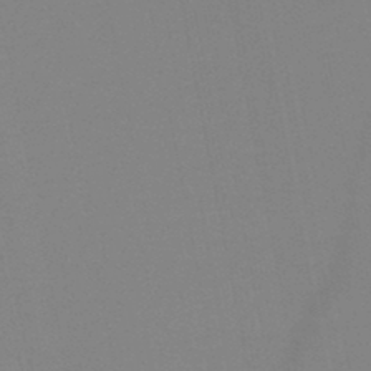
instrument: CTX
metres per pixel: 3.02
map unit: HNb
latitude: -46.0283
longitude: -43.4238
